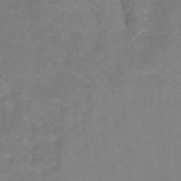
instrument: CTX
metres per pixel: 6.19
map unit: Ht
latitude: -14.0850
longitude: -56.5167
